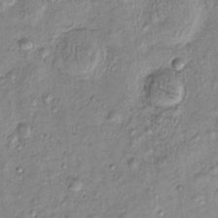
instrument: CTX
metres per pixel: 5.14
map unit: eHh
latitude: -0.2173
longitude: 16.5952
